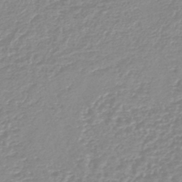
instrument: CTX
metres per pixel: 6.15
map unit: lHb
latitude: -44.1039
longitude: 78.8597
